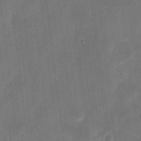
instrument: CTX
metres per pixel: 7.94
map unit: eHh
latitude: 8.7624
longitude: -73.1404
